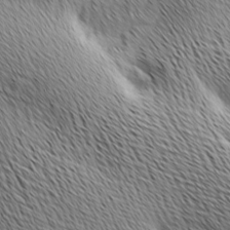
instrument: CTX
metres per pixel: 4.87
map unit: Ave
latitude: 10.4601
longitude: -107.5182
